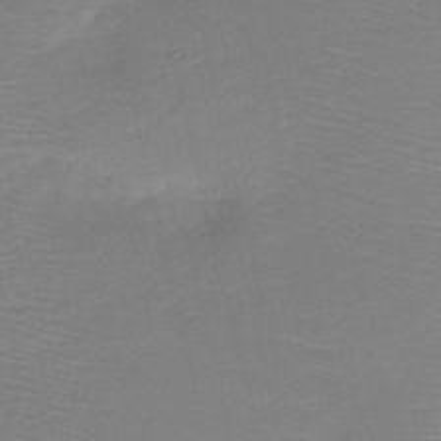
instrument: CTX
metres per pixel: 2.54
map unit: HNb
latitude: -49.8045
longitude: -42.1767
